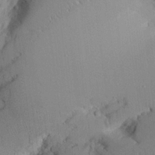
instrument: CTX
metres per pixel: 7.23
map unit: Aa
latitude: 24.4223
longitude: -132.4601
